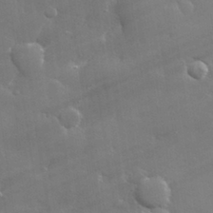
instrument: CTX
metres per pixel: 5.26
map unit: lHvf
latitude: 31.4805
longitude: -93.3670
